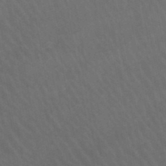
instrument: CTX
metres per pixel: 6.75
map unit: lHb
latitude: -46.2172
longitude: 76.9731
